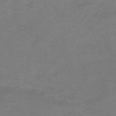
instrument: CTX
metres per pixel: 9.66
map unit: HNhu
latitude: -49.1242
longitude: 99.7289
